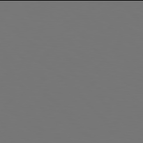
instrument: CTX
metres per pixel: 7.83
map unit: Hpe
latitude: 77.9906
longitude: -166.0633
